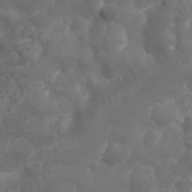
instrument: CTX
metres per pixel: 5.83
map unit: Nhu
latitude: 25.7827
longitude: -61.9528
